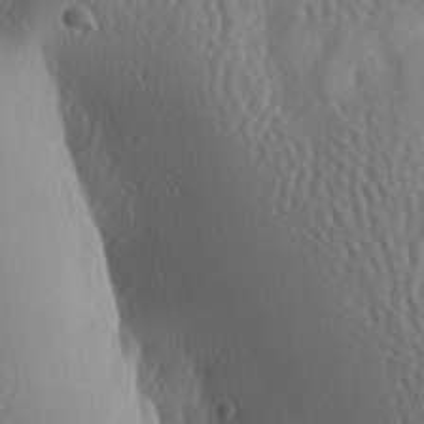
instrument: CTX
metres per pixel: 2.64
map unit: lAa
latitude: -7.5777
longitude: -128.7813
